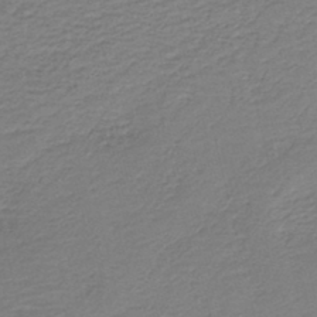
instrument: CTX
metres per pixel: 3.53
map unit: HNb
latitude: -42.4251
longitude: 50.5385
